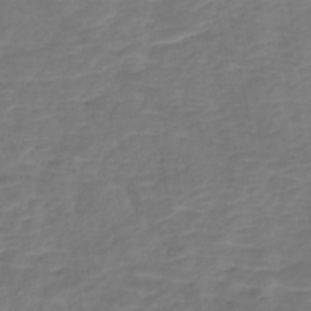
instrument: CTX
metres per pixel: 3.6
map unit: Nhe
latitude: -47.0675
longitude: 152.4251
